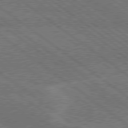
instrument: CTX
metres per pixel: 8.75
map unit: Hpe
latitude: 78.8569
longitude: -161.2537
